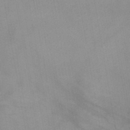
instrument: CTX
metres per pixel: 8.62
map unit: HNb
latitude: -47.3509
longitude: -47.3104
